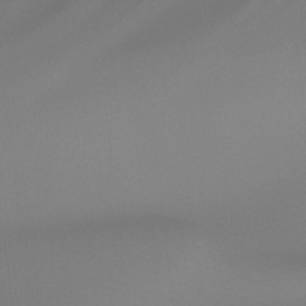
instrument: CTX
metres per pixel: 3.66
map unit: Htu
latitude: -14.6519
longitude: -45.3104
